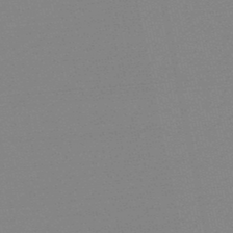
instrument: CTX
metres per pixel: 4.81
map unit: lHb
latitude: -48.0850
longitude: 64.9731
